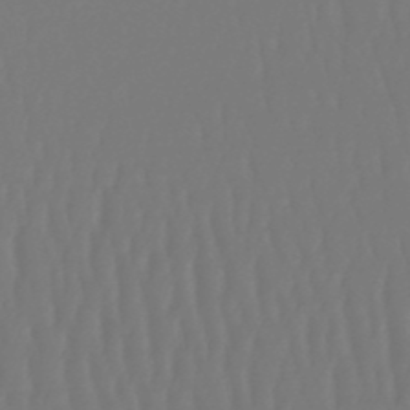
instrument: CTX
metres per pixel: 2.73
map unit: lHb
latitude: -47.5777
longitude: 61.8611
